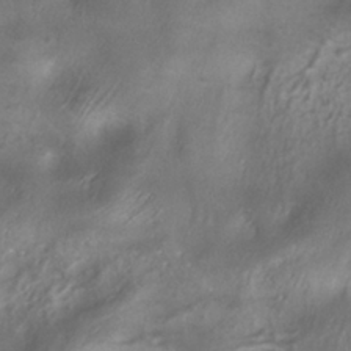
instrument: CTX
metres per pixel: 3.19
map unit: ANa
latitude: -37.6344
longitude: 95.0864
